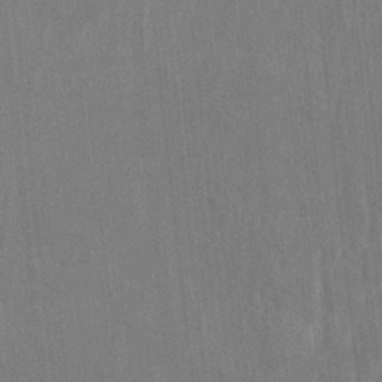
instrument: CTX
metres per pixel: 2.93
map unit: HNhu
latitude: 4.2145
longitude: -7.4804
